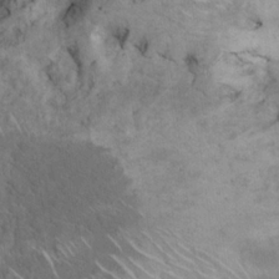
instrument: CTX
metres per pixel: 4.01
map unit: eHh
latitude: 21.3860
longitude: -60.6679
